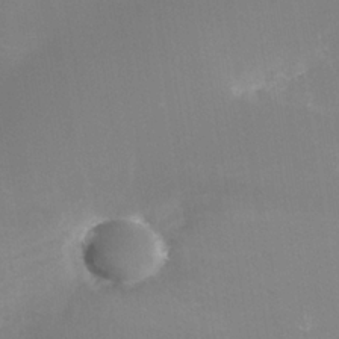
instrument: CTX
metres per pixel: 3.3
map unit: Nhe
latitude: -37.3509
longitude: -112.5357
